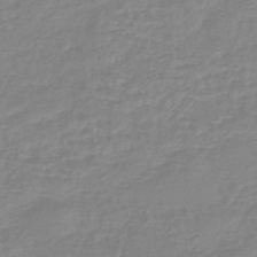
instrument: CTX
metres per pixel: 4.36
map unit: eHb
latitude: -45.1431
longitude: 81.5210
